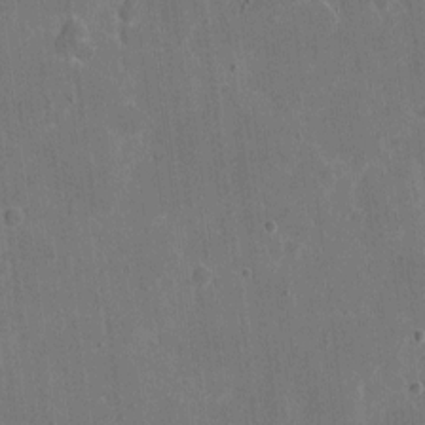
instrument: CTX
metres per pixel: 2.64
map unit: eHh
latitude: 6.4790
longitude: -67.0836
